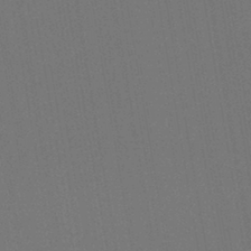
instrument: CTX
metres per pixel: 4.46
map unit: lHb
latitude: -43.3698
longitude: 68.0472
